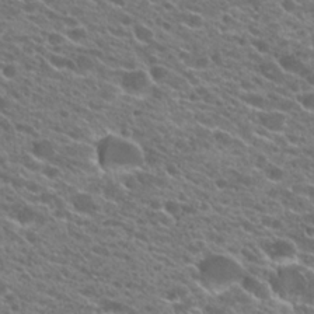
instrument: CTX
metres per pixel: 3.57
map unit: Hto
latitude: 22.9703
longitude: -37.8206
